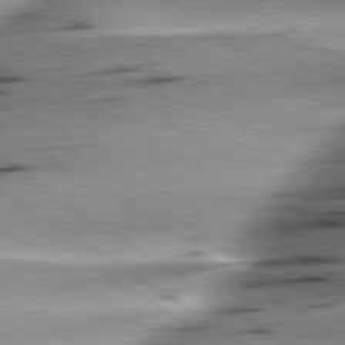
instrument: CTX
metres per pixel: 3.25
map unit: lApd
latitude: 79.4805
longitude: -155.7827
